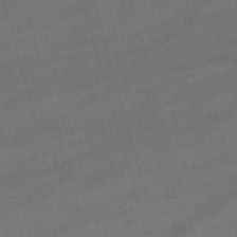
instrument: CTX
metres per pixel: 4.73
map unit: lHb
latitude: -47.4076
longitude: 63.4454
